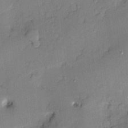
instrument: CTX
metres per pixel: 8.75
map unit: Nve
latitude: -8.2550
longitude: 175.1053
